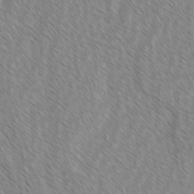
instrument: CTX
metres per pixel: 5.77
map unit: lAvf
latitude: -2.2928
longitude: -113.9339
